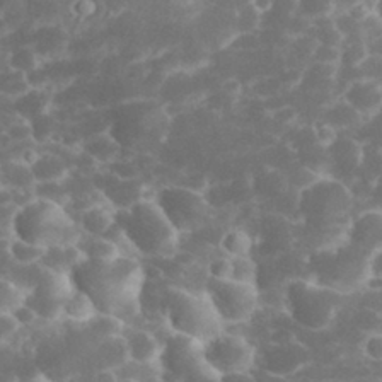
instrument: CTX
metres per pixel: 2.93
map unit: eHh
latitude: 32.4790
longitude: -61.2915
